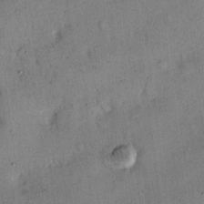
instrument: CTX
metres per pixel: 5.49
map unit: Hto
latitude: 12.1767
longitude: -58.9325
